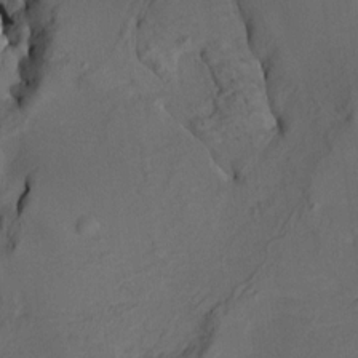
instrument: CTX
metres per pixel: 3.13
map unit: HNhu
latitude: 10.0633
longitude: 23.5588
